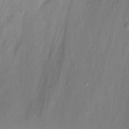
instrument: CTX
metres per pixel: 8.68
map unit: Nhu
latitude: 17.6505
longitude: -74.8947
